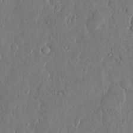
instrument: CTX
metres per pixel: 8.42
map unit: eHh
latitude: 13.1970
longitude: -69.1403
